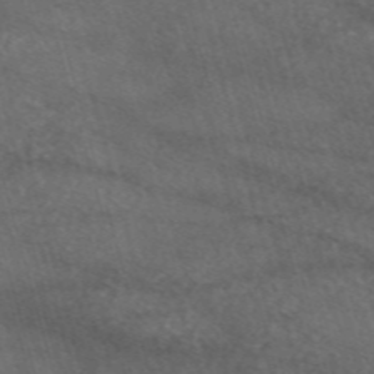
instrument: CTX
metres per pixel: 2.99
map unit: eAb
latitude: 47.6127
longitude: 117.7288
